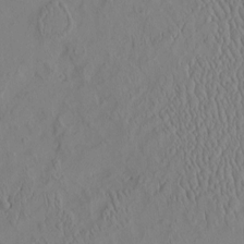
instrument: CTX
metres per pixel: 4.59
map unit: HNhu
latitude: -4.2928
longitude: 13.5966
